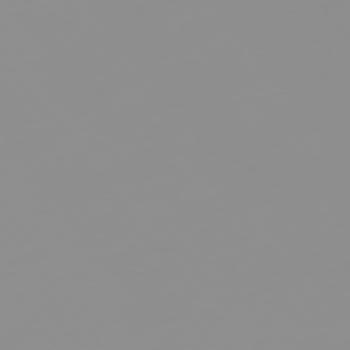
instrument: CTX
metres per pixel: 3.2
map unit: Hpe
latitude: -75.7856
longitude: -10.8380
